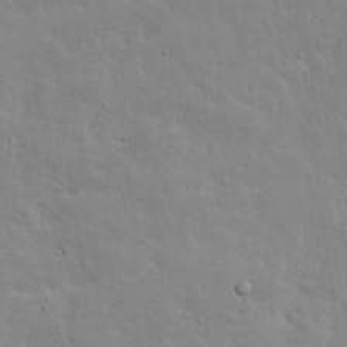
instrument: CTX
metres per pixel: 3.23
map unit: Ave
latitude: 13.7828
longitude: -133.5371
